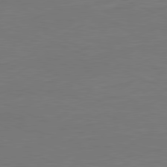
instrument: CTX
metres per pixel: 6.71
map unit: Ap
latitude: -81.7856
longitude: -76.3089
